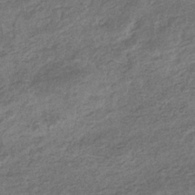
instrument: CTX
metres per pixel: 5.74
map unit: eHb
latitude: -36.1794
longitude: 80.5763
